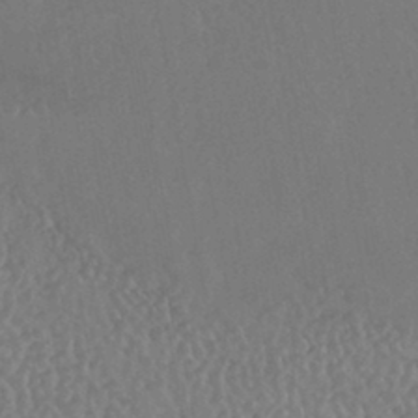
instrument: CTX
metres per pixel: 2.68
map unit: HNhu
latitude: -43.5399
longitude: 94.8408
